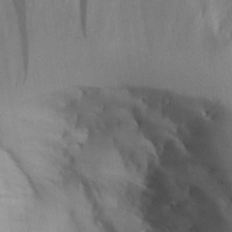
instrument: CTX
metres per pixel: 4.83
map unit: Aa
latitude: 25.7638
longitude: -128.9325
